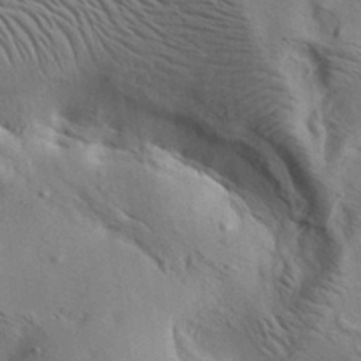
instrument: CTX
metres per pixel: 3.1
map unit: lAa
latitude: 19.2915
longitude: -140.0822
